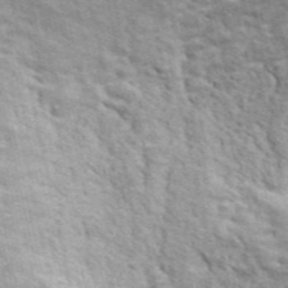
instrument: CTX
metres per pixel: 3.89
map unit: ANa
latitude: 49.5749
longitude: -82.6301
